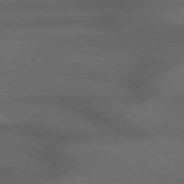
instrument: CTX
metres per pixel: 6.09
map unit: Hpe
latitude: 77.6316
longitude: -157.7449
